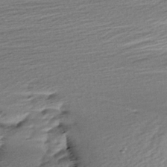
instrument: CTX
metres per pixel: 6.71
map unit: Aa
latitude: 6.4412
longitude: -137.1970
